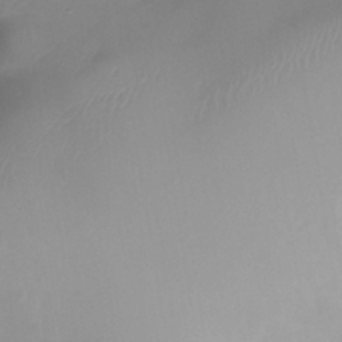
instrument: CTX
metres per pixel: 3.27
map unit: Nhe
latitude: -37.5021
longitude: -118.7435
